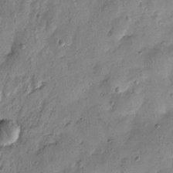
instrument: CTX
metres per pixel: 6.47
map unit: Htu
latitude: -3.4265
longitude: 156.3684
